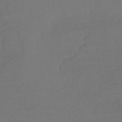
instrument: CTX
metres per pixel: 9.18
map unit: lHb
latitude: -45.6344
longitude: 69.8989
